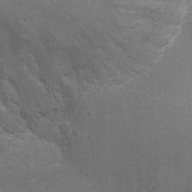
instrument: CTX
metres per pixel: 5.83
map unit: Nhu
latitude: -9.3698
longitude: -43.1025
